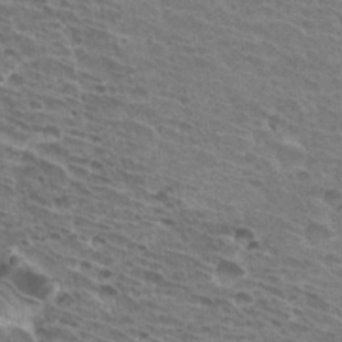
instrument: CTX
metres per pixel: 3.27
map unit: Hto
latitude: 31.4616
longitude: -41.5182
